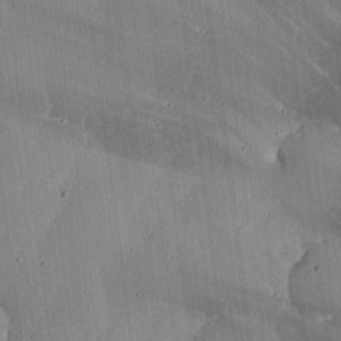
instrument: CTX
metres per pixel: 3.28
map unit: lHvf
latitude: 20.1389
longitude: -115.3103
